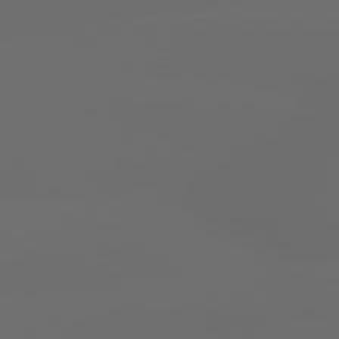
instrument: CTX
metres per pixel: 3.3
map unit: lApd
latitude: 79.5749
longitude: -139.1781
